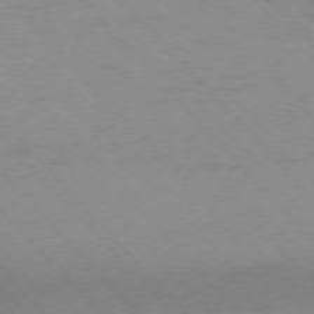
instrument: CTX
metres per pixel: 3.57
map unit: Ap
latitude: -76.7274
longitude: -61.1970
